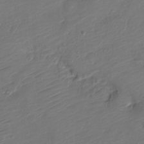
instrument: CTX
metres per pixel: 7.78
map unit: Nve
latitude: -19.7100
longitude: 108.1228
